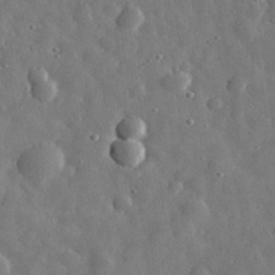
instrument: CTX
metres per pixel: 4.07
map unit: eHh
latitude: 31.2348
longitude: -74.5735
